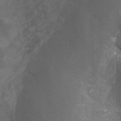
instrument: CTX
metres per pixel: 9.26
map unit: Htu
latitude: -1.3132
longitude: -76.8191
